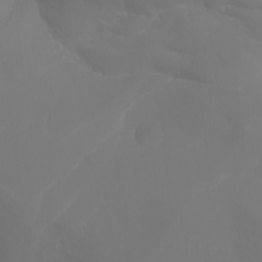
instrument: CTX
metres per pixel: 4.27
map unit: Aa
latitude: -10.8597
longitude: -68.3845
